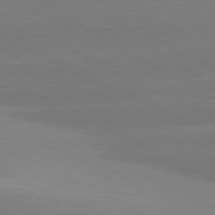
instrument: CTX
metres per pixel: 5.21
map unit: lApd
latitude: 81.0080
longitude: -151.3481
